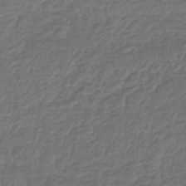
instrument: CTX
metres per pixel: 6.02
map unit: lHb
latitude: -43.4265
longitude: 61.7100
